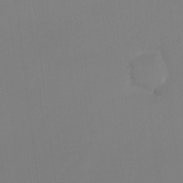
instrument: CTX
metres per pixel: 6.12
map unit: Hto
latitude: -7.5021
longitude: -38.9891
